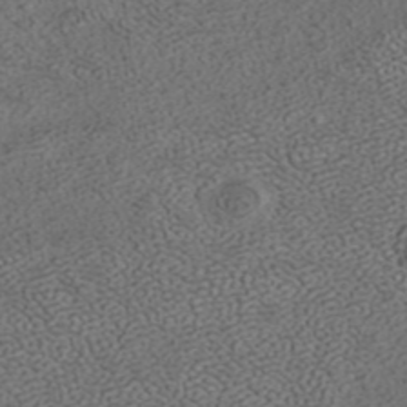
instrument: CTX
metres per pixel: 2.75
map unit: ANa
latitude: 37.2726
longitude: 18.1795
